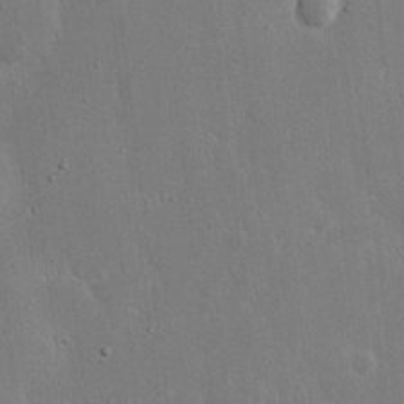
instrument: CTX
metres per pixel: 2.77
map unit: eHh
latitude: 19.7071
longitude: -71.0836
